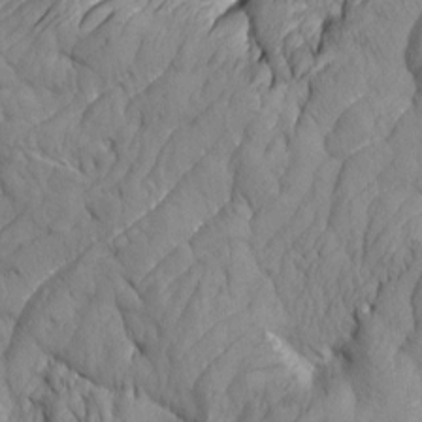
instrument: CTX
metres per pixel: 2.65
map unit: Aa
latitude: 7.0269
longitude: -128.8002
